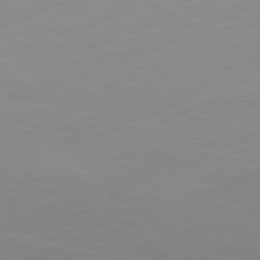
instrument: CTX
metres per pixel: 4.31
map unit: Ap
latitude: -81.8989
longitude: -86.0822
